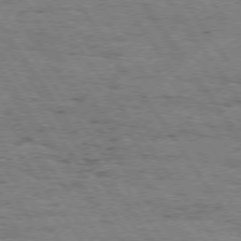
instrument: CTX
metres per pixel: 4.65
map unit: Hpe
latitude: 74.3656
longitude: -151.5749
